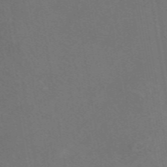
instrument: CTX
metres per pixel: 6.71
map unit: eAb
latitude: 47.7450
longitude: 111.2565
